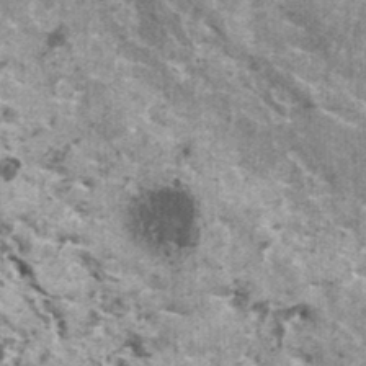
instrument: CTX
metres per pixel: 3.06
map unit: HNhu
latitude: 2.3089
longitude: 5.0675
